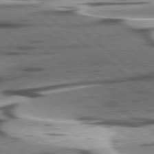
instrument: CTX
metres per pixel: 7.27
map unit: lApd
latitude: 78.5546
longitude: -50.6490
